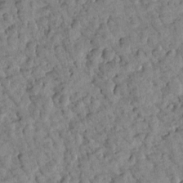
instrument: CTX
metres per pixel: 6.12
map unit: Htu
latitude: 1.8961
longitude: -179.9717
